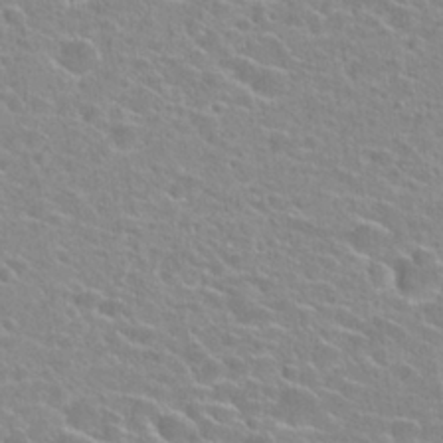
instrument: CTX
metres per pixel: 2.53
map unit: Hto
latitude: 24.1199
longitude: -44.8947
